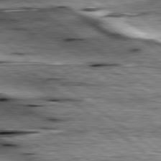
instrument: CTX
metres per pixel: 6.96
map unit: lApd
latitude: 79.1592
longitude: -48.2900
